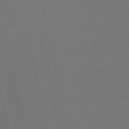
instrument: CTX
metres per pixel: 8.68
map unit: eHb
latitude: -50.5196
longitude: 71.7667
